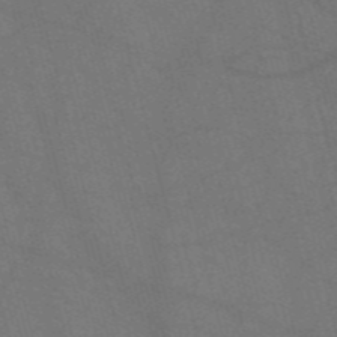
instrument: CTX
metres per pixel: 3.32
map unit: Nve
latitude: -57.5210
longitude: 51.6722
